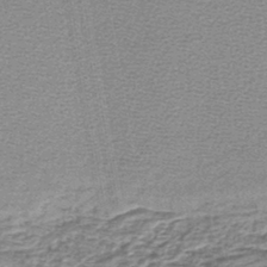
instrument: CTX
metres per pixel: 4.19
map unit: lHb
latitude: -43.7666
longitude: 62.2739
